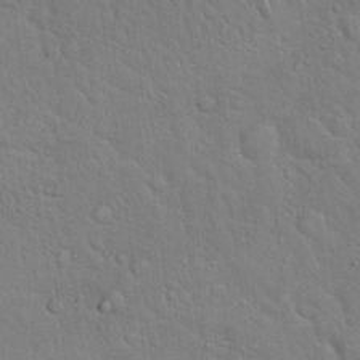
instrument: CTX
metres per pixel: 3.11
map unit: Hto
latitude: 19.1970
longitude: -51.2159
